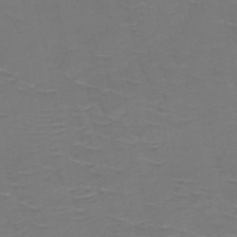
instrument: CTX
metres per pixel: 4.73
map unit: HNb
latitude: -50.3873
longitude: -47.0270
